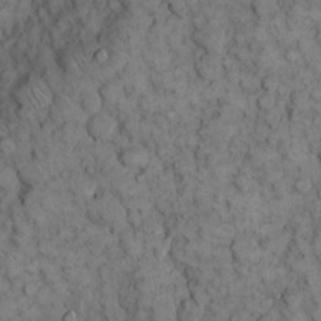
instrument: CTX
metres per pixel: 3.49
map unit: eHh
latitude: 13.0648
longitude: -64.6868
